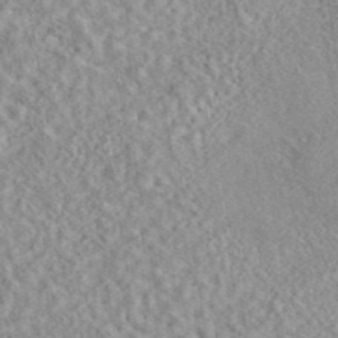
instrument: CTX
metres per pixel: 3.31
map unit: eAb
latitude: 44.2144
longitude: 117.1242
